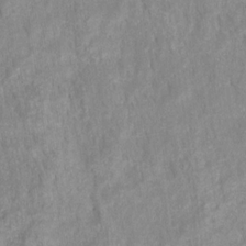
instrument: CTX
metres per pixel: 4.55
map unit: HNhu
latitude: -27.8044
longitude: 73.2754
